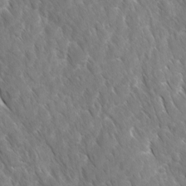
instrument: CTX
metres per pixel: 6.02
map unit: Ave
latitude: -10.8219
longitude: -119.3670
